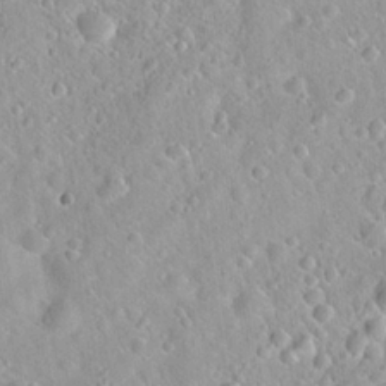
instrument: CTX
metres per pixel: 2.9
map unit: Hto
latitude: 21.3860
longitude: -52.8758
